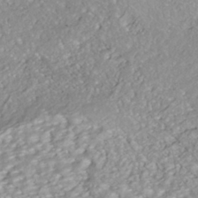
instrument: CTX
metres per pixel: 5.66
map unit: ANa
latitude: -42.1605
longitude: 108.7652
